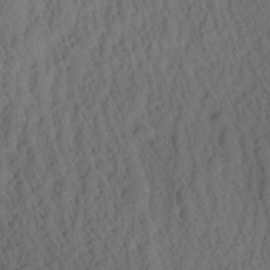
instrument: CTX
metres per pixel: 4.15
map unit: Aa
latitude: 26.4790
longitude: -135.3859
